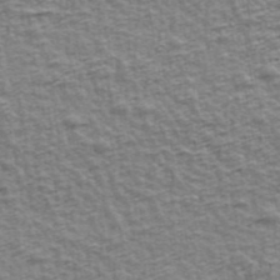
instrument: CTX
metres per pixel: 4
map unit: Ave
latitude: 42.4223
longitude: -112.2144
